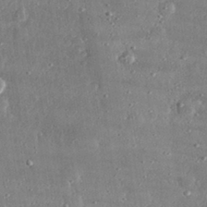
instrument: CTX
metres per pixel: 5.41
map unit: lHvf
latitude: 31.3671
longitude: -89.8206
